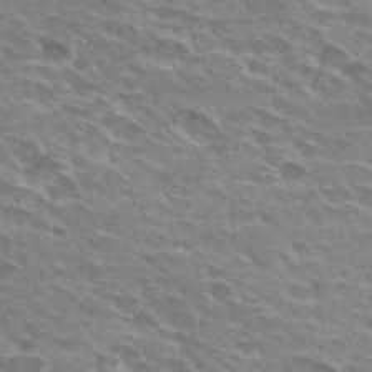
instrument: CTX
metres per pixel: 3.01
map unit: Hto
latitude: 29.9528
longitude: -42.3278
